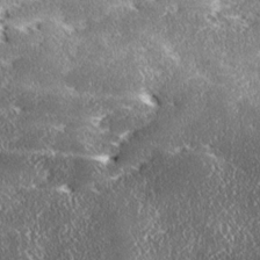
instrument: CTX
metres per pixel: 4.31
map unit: Ave
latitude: 17.6694
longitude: -137.4616
